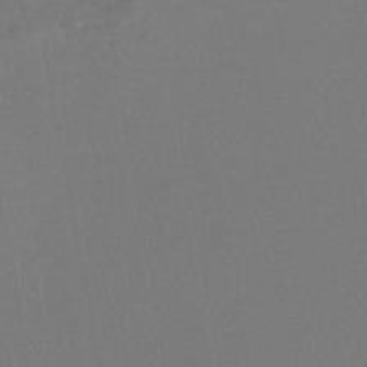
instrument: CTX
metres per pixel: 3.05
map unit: lHb
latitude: -46.2550
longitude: 77.6722
